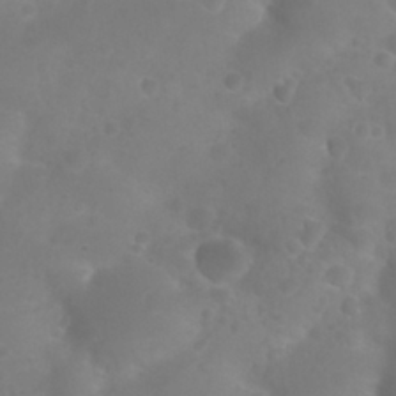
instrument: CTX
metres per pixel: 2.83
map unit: Nhu
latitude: 27.3293
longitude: -55.3293
